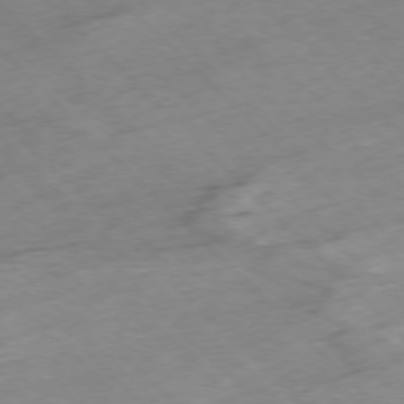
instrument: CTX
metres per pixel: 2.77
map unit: Hpe
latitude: -77.1053
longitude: -16.6679
